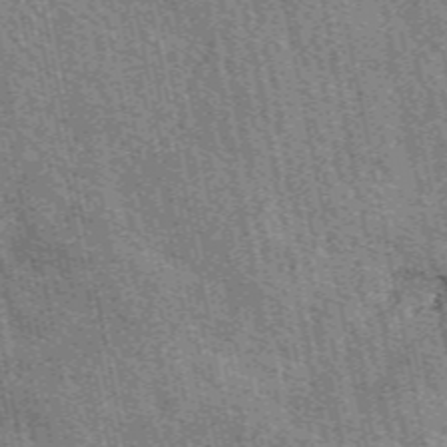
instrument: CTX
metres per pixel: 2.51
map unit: eAb
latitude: 50.4979
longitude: 114.8408
